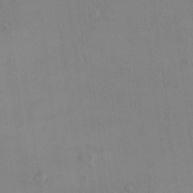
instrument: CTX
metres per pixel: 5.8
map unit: eHh
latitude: 16.3278
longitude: -67.2725
